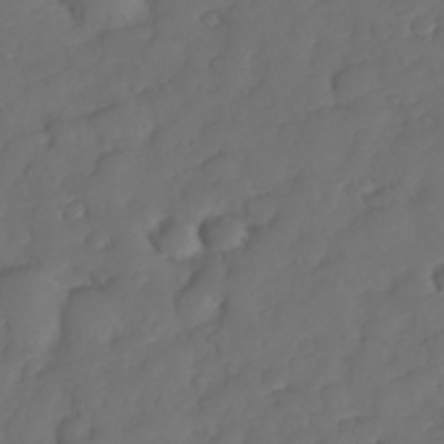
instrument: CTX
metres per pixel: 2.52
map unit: Nhe
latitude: -34.0661
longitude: -143.2159
